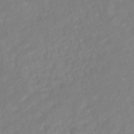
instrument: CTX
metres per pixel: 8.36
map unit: HNhu
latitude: -44.4251
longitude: 103.0864
